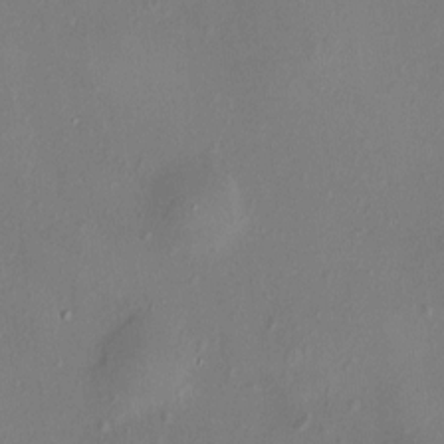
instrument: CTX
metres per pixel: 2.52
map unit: HNhu
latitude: 4.6301
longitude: 6.9163
